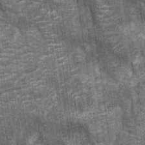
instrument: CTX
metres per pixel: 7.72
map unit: Nhu
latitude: -13.1620
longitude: -22.1011
